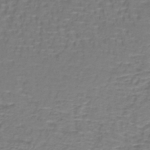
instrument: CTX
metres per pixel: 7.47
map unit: lHb
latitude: -40.8408
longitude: 58.2928
